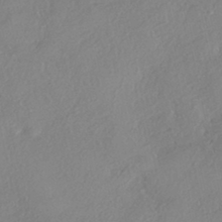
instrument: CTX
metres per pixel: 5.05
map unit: eHh
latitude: -42.1983
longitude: 122.6330
